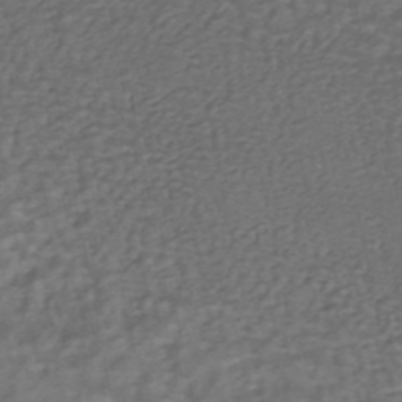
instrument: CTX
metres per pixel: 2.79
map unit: HNhu
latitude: -42.6518
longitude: 103.2565
